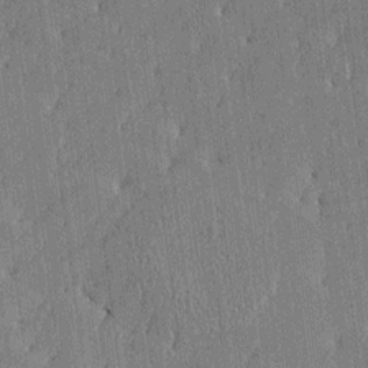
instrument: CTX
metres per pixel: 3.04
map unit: Htu
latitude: -7.3887
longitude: 176.4251
